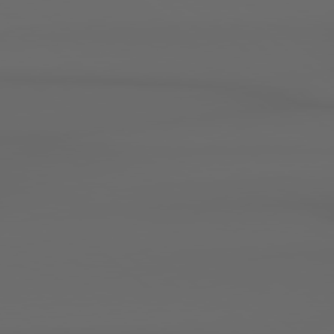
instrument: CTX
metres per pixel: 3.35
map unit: Hpe
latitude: 78.6680
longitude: -135.5938
